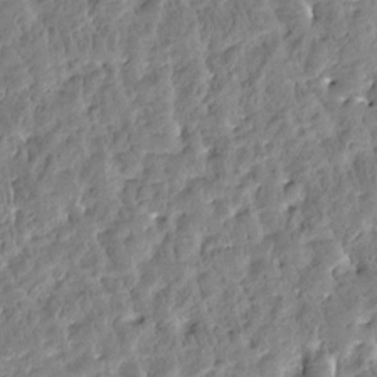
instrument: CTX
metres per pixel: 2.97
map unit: Htu
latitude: -3.4832
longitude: 176.0094
